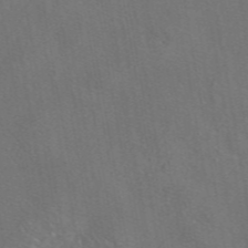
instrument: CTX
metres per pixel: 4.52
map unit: eAb
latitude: 47.3671
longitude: 109.0675
